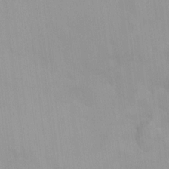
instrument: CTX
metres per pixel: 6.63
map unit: HNhu
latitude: 5.9339
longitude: 8.4629
